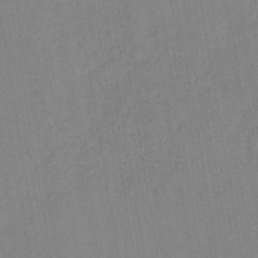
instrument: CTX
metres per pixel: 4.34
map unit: lHb
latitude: -41.2943
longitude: 60.8219
